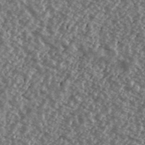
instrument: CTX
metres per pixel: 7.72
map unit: Ave
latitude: 40.0444
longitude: -111.6316
